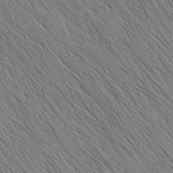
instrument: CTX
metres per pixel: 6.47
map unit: Nhu
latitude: -4.5762
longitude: -149.6883
